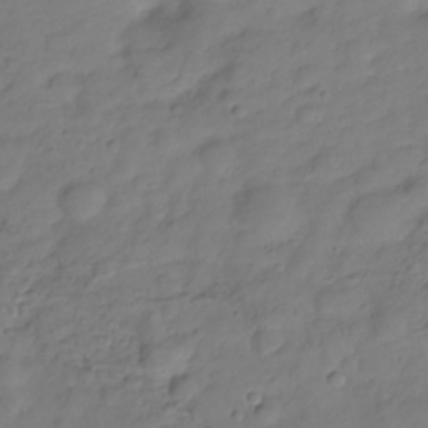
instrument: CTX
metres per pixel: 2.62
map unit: Hve
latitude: -28.1795
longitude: 91.8801
